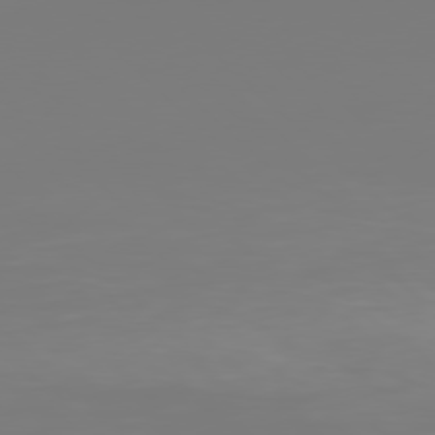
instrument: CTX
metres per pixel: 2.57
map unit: Hpe
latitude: 77.6316
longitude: -134.5168
